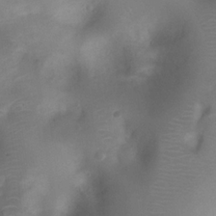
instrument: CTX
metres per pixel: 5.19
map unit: Ht
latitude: 1.6127
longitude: -21.3482
